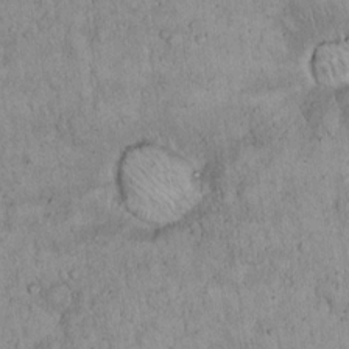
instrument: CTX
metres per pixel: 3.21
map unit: Hto
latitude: 14.1389
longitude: -57.1403
